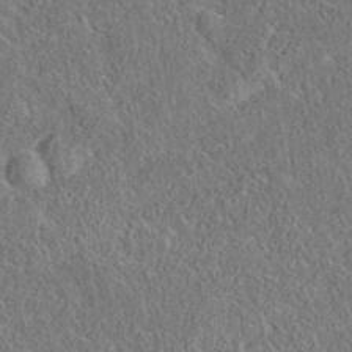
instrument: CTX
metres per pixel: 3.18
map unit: eAb
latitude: 36.5735
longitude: 112.1795
